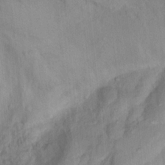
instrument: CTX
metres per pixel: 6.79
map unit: Nhu
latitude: 16.9892
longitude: -32.2523
